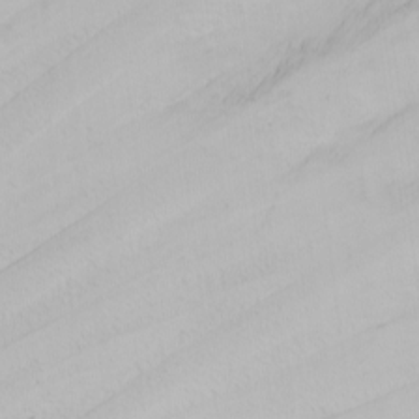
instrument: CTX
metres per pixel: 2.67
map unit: Nhu
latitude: -0.3496
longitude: -75.4238
